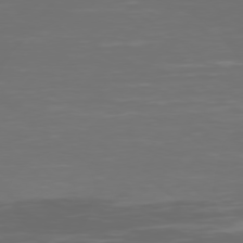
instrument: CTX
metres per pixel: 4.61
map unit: Hpe
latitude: 75.2537
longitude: -128.7813
